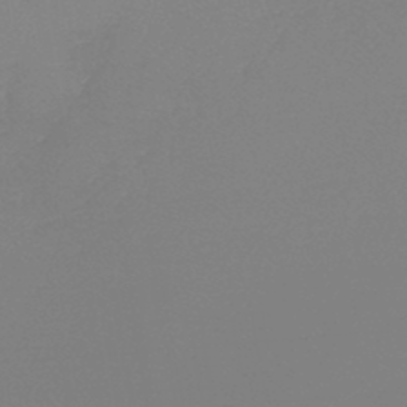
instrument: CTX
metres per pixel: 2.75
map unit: lHb
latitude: -45.0298
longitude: 78.9919
